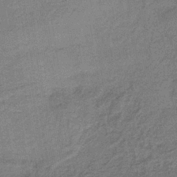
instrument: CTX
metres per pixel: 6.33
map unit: lHb
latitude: -38.2740
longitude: 60.2362
